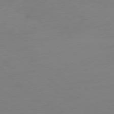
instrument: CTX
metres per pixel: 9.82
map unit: Ap
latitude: -78.0283
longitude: -67.9717
